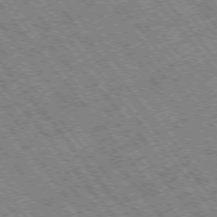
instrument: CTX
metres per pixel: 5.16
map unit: Hpe
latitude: -76.2362
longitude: -20.6680
